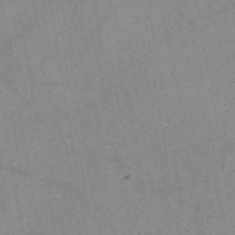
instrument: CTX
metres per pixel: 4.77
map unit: eAb
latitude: 48.2711
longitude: 110.9919
